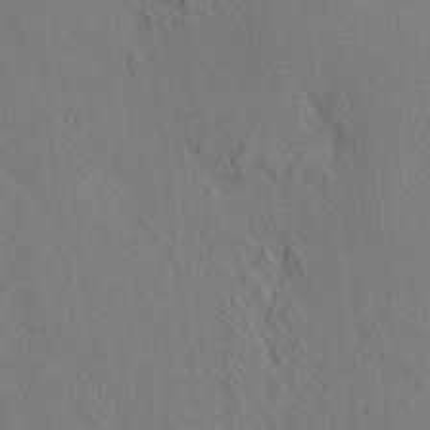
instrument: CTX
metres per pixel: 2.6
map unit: HNhu
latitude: 7.6883
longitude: 15.1054
